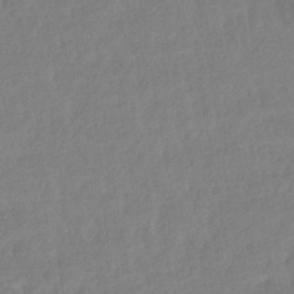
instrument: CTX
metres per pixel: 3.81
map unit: lHb
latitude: -43.0108
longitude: 75.5399
